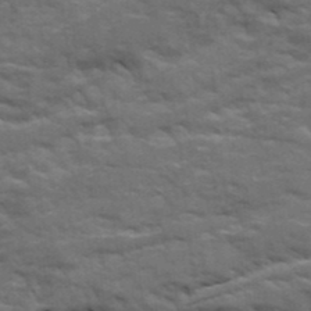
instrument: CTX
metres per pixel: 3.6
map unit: Ave
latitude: 19.8772
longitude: -130.0255
